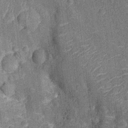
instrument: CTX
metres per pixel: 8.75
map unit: Nhu
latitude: -13.0487
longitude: -23.5560
